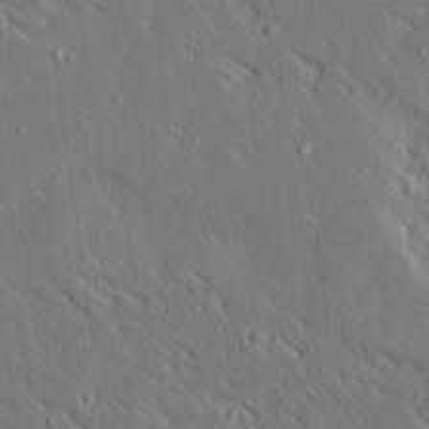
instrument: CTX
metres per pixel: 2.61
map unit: Ave
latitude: 14.9703
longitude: -139.6505
